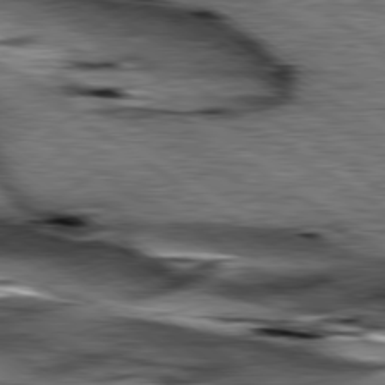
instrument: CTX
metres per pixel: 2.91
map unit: lApd
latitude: 79.6883
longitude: -48.9892
